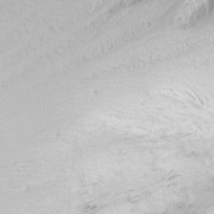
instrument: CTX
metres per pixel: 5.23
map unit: Nhu
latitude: -10.0661
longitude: -68.2333
